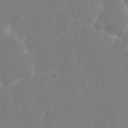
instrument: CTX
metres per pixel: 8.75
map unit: eHh
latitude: 14.3846
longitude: -72.3279
